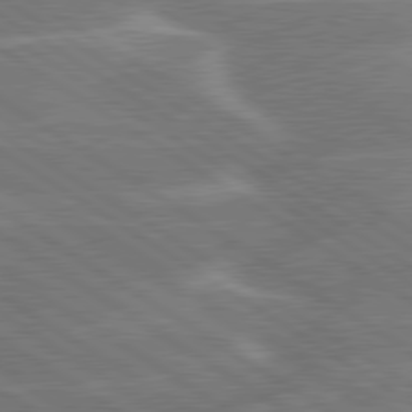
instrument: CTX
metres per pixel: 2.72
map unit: lApd
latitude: 79.9150
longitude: -130.5924
